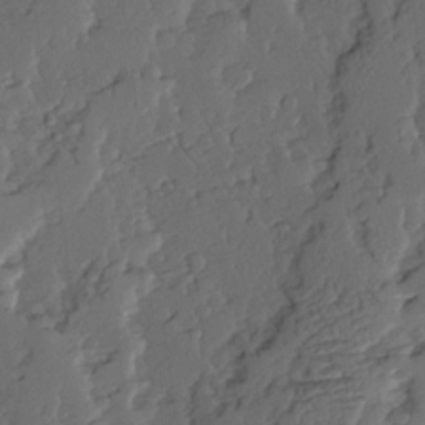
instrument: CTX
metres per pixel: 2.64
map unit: Ave
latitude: 14.4979
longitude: -136.1578
